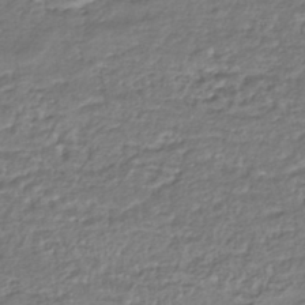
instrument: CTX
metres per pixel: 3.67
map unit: HNhu
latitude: -44.0850
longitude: 104.6518
